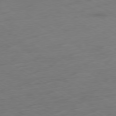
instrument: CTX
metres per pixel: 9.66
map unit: Ap
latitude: -78.9541
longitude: -57.9906
